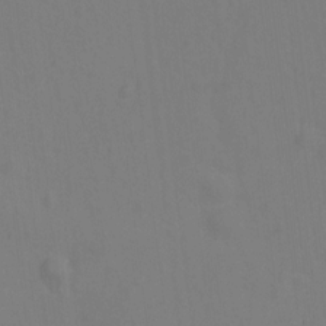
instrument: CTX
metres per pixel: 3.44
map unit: Hto
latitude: -0.6330
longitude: -34.0444
